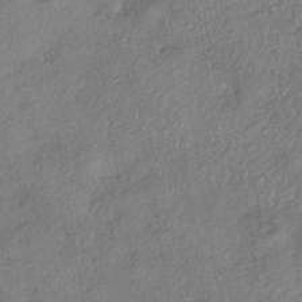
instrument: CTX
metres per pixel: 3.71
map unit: eHh
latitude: -41.5777
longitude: 120.1417
